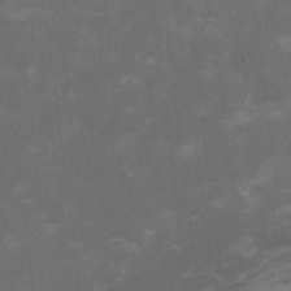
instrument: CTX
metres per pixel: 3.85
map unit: HNhu
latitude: 1.6127
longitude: -5.1214
